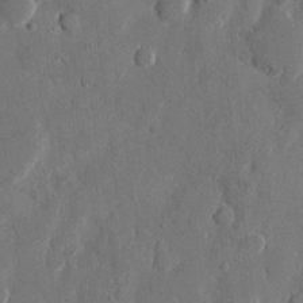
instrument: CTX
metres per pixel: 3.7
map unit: eHh
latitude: 11.6694
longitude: -67.4993
